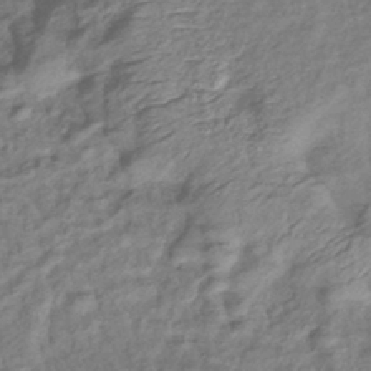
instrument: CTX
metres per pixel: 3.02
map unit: eHb
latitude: -38.2551
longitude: 76.2362
